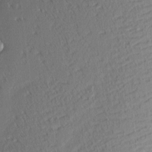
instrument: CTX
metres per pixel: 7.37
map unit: eHh
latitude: 3.4615
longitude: -76.8380
